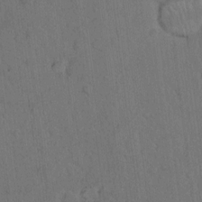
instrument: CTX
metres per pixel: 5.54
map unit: Hto
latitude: 10.0444
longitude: -61.0269
